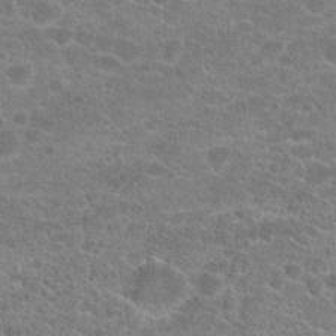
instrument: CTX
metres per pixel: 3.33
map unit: Hto
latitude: 20.2712
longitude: -43.0081
